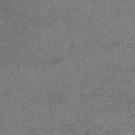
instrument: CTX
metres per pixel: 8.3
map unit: eAb
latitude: 44.9325
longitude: 108.8030
